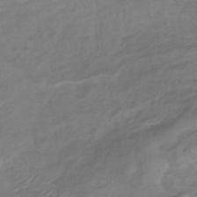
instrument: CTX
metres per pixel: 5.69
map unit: eHb
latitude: -33.3699
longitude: 72.1794
